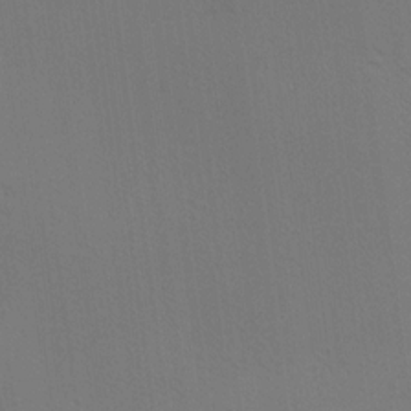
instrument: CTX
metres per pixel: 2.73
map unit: HNhu
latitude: 12.7435
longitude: 9.5966
